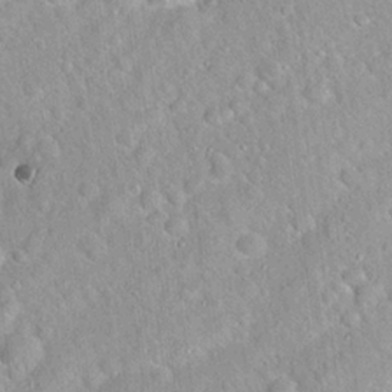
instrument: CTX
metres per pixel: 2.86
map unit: Hto
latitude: 21.2348
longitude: -52.7058
